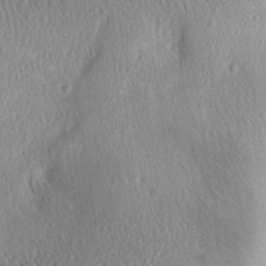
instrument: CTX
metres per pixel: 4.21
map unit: Aa
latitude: 29.6883
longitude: -137.1026
